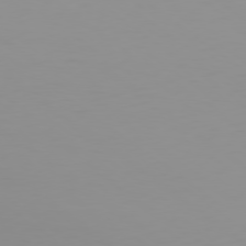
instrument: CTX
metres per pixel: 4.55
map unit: Ap
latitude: -79.1809
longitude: -95.6316
